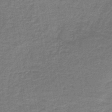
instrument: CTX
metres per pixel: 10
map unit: lHb
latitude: -40.6329
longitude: 63.1620
